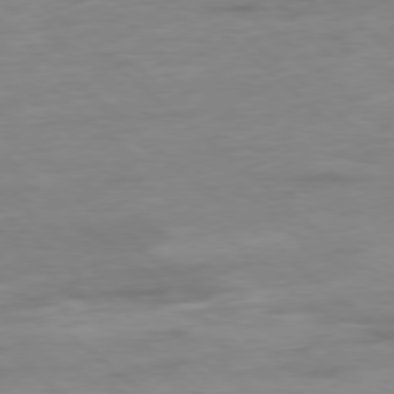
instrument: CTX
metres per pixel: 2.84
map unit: Hpe
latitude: -78.5762
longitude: -19.1214
